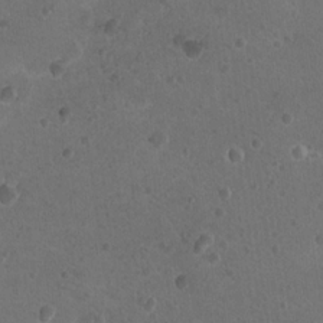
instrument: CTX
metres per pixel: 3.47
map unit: Nhu
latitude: 17.7261
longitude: -32.8191
